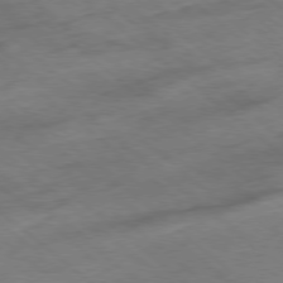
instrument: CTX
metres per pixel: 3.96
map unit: Hpe
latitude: -78.7085
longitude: -15.4805
